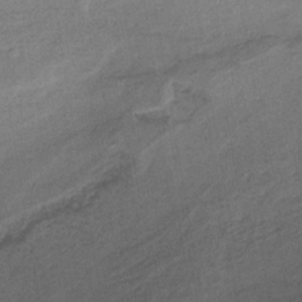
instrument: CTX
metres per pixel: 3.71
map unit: HNb
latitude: -32.5574
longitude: 62.0094
